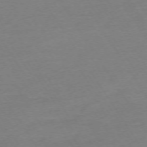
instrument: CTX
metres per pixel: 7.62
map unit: Ap
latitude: -73.8989
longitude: -86.1200
